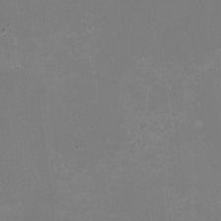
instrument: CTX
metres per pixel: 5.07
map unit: HNhu
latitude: -1.5588
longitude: -5.2159
